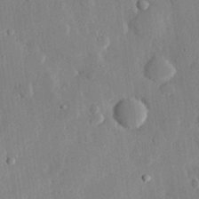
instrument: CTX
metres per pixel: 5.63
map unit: eHh
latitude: 28.3845
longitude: -79.9339
